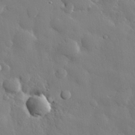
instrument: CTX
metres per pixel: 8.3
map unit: eHh
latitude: 29.9906
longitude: -78.6680
